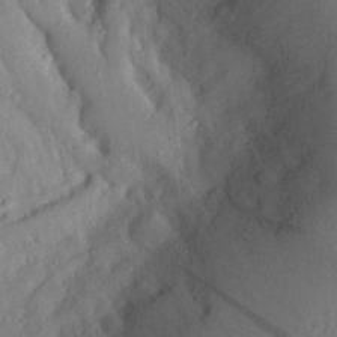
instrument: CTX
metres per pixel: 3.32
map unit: Aa
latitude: 27.6694
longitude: -146.5168
